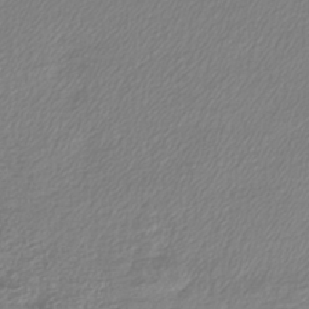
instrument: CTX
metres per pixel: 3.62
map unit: lHb
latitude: -41.5966
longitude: 71.7667
